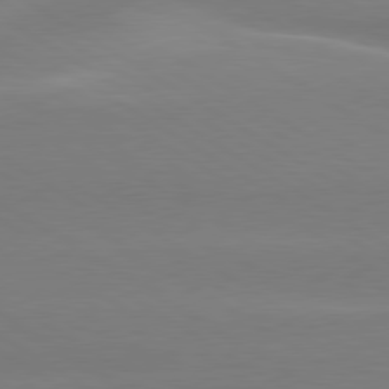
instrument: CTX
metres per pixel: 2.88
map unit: lApd
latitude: 79.9717
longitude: -135.3481
